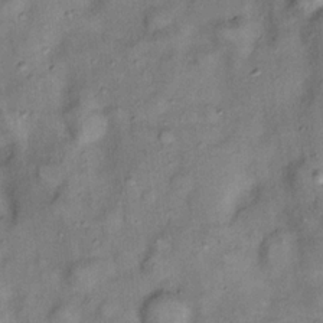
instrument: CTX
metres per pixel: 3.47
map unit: Nhu
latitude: 11.8772
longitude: -28.7246
